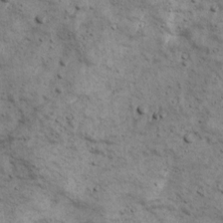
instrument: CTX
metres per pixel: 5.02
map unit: Ave
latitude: 17.2348
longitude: -133.6883
